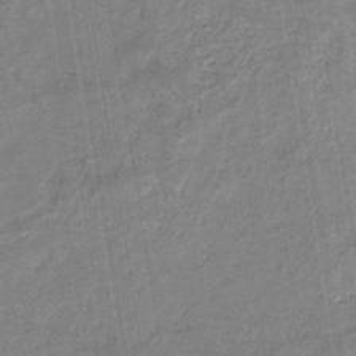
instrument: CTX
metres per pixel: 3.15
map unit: eHb
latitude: -35.1620
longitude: 73.6344
